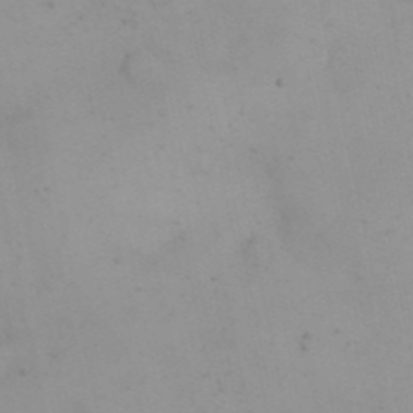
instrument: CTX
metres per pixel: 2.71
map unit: eHh
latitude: 24.1766
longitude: -66.2900
